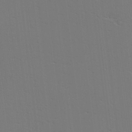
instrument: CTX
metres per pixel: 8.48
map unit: Hve
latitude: 3.2159
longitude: -125.6127
